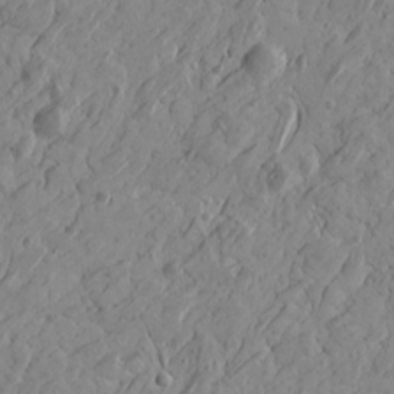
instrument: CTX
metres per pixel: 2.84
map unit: Htu
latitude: -4.1228
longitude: -176.8002
